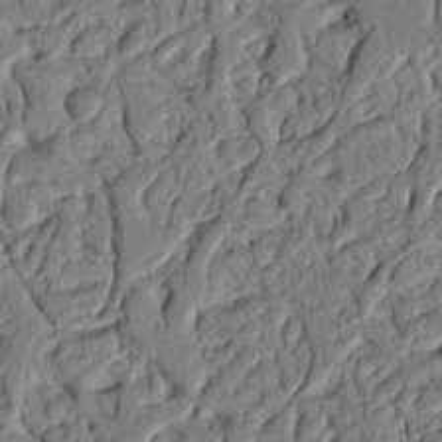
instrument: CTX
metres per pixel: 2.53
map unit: Nhu
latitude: 20.4223
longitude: -78.1578
